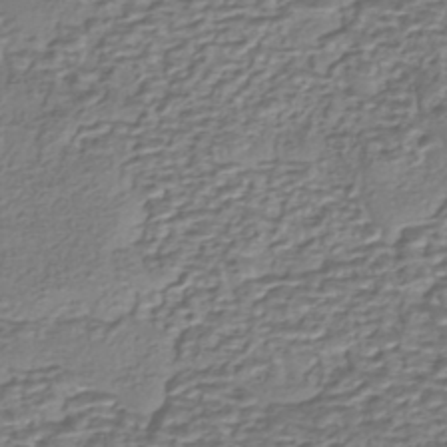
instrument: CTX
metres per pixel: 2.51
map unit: eHh
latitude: -43.3509
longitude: 121.0297
